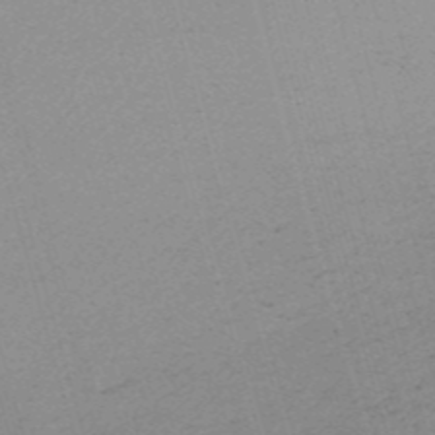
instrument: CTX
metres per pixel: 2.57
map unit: HNb
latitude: -54.0661
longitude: -36.7058
